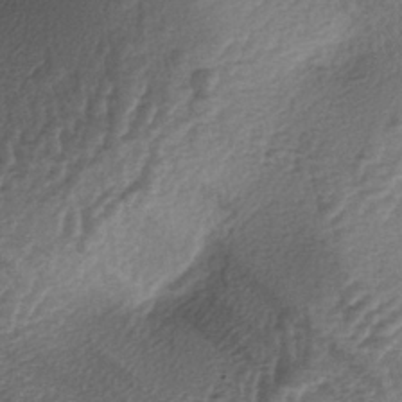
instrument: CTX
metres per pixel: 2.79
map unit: lAa
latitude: -3.9556
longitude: -128.2900
